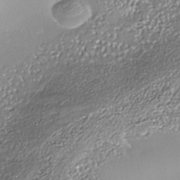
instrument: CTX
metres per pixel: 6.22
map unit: Nhe
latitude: -36.0472
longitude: -92.0633
